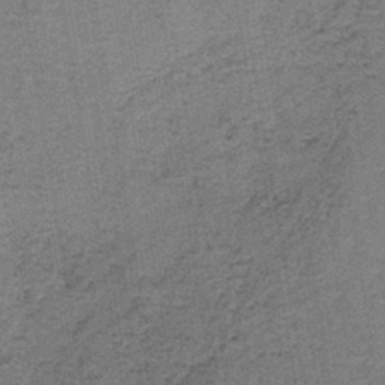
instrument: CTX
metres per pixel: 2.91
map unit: lHb
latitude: -41.4454
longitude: 57.2565
